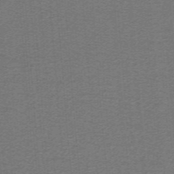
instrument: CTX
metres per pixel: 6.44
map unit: lHb
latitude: -41.2187
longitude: 54.4251
